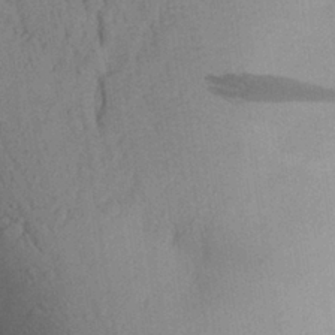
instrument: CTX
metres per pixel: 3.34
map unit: Aa
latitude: 27.8017
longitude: -147.9717
